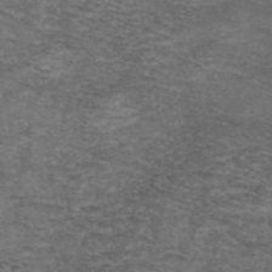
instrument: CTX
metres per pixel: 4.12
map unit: eAb
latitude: 45.2537
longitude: 103.2943
